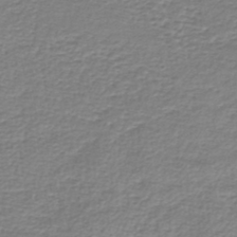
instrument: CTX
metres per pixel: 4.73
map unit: lHb
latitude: -42.0283
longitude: 70.3684
